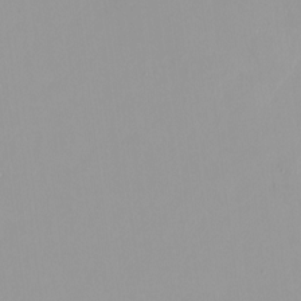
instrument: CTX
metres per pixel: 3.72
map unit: HNhu
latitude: -0.4062
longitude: -5.4237
